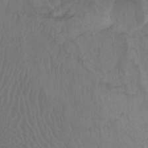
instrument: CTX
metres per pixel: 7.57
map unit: Ht
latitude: -8.3117
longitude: -39.7261
